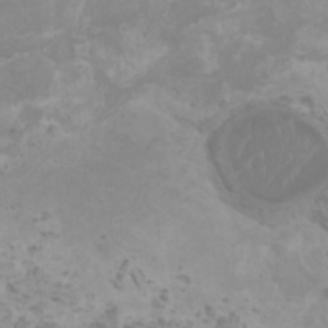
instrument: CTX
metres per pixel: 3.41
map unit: HNhu
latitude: 1.1403
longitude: 2.5006
